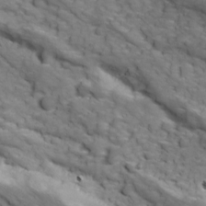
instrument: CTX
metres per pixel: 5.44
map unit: Ave
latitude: 18.9136
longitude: -132.7246
